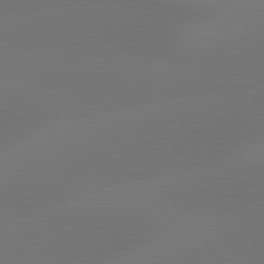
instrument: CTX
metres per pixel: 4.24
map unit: Hpe
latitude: 78.5357
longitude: -128.8758
